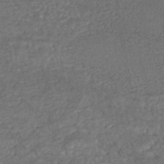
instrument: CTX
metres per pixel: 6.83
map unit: HNhu
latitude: -47.4643
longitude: 95.5210
